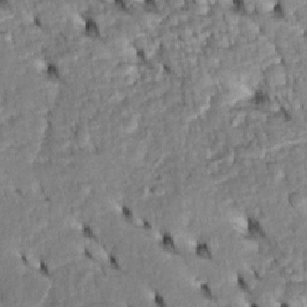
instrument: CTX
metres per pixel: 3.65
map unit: Htu
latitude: -5.0297
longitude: 153.7477
